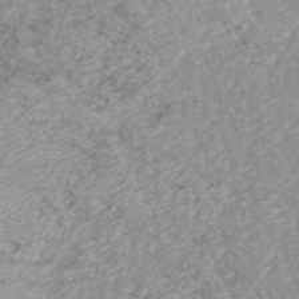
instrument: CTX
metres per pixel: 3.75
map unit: HNhu
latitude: -46.7463
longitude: 103.5777
